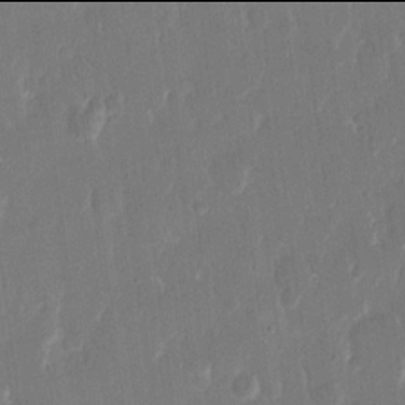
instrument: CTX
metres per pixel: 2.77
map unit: eHh
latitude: 13.9906
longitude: -70.7624
